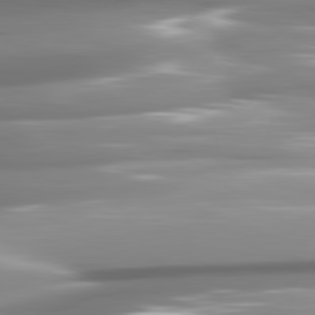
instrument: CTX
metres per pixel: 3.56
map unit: lApd
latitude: 82.0822
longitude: -141.2914
